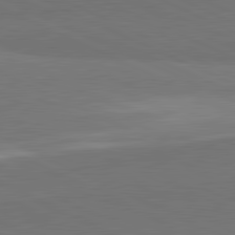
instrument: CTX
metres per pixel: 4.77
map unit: lApd
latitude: 81.6883
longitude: 156.8975
